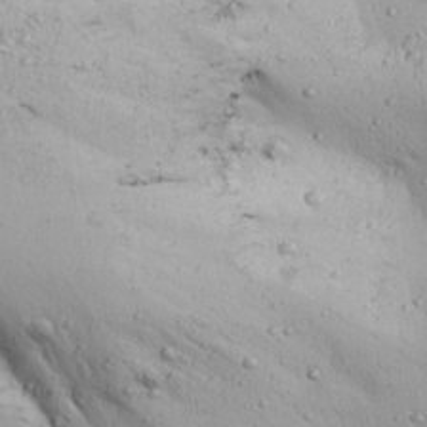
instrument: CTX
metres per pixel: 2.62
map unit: Ave
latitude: 22.2522
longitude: -137.3293
